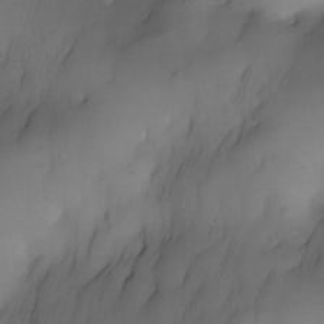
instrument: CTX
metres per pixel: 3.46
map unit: Nhe
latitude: -30.4440
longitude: -139.6694
